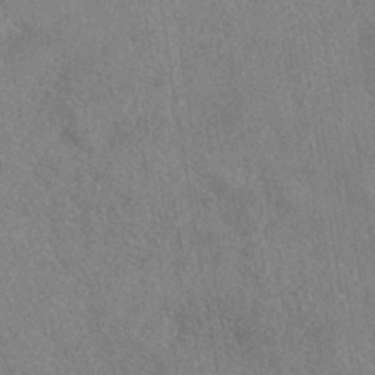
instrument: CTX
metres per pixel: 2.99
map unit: eHh
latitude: -40.9919
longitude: 120.4629
